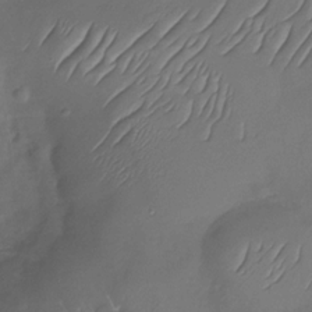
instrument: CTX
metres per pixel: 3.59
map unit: Nhu
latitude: -29.7667
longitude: -60.0822
